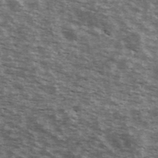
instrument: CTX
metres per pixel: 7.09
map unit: Ave
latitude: 40.6490
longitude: -109.6693
